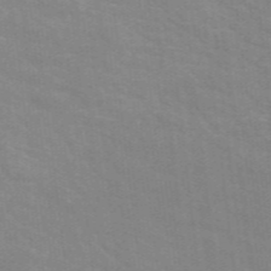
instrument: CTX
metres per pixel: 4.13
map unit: eAb
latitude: 49.1781
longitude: 119.2376
